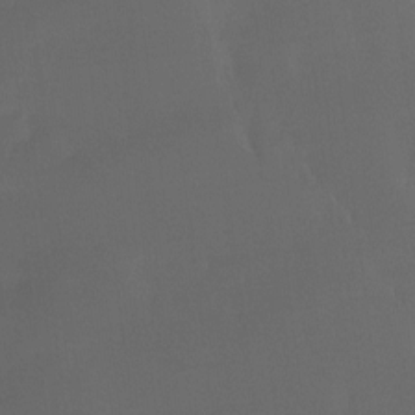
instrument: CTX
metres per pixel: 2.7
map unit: Ht
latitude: -10.2551
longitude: -46.5357
